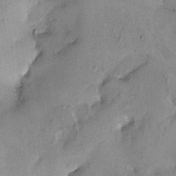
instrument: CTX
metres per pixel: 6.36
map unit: HNhu
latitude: 3.8583
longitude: -5.0647
